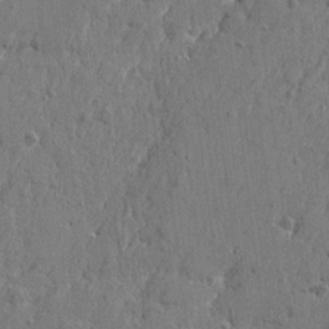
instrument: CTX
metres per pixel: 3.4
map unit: Htu
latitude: -5.0864
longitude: 179.6533
